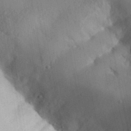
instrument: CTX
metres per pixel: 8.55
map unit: Aa
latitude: 32.4223
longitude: -144.7435
